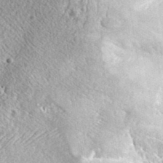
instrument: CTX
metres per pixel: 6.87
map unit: eHh
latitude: 37.4238
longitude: -79.9906
